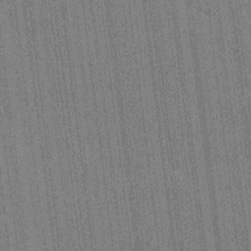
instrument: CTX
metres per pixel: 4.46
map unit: HNhu
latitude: 0.5357
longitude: -5.6505
